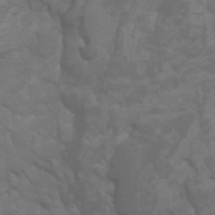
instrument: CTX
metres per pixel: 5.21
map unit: Htu
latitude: -0.8030
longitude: -78.1389
